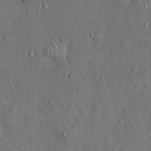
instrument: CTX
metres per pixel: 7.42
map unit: Hto
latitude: 15.5372
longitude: -59.7072
